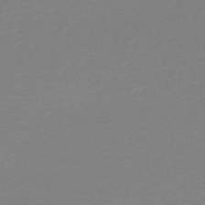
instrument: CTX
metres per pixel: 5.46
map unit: lHb
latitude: -46.1228
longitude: 65.2376
